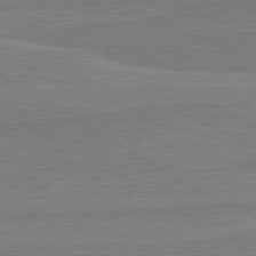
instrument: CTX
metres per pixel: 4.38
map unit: lApd
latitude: 80.5546
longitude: 169.3320
